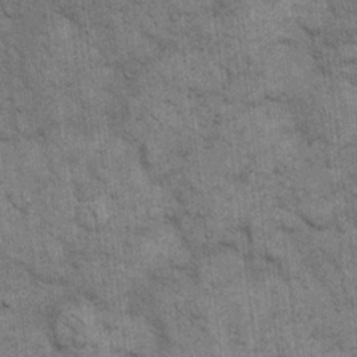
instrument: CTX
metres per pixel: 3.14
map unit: eHh
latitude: 15.3671
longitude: -65.3671
